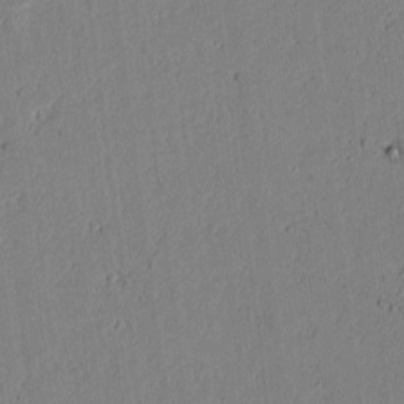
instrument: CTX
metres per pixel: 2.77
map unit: lAvf
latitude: 5.2537
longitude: 169.2187
